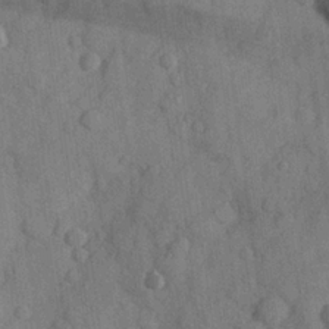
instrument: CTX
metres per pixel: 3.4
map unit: Hve
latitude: 24.7246
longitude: 147.9745
